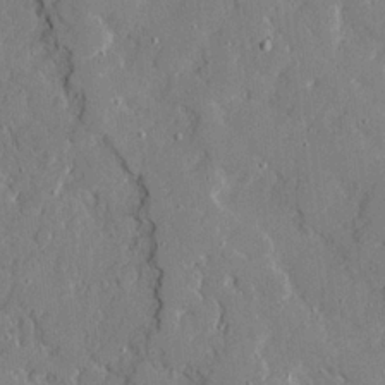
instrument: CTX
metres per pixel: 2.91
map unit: Ave
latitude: 21.1781
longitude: -128.9136
